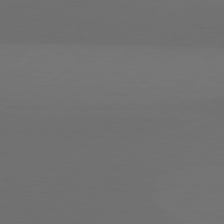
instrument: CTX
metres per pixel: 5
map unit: Hpe
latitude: 78.2523
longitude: -132.3467
